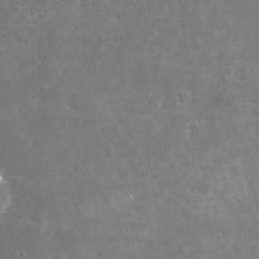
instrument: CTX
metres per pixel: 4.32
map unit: Nhu
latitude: -17.6344
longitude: -57.6693
